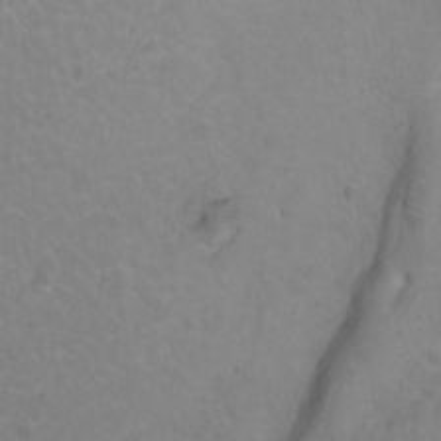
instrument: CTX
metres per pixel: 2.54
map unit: Ht
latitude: 2.2144
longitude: -33.3860
